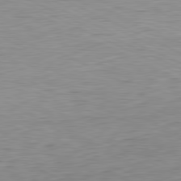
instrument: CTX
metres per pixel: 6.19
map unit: Ap
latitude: -81.7100
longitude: -77.0269
